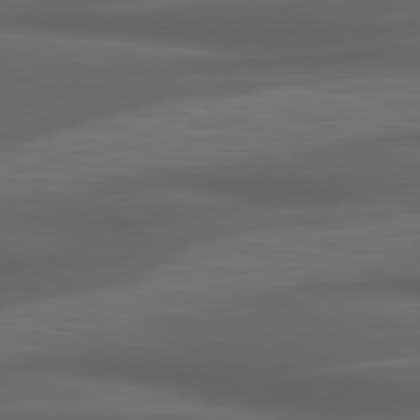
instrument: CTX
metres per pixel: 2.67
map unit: lApd
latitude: 79.4427
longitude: -119.7638
